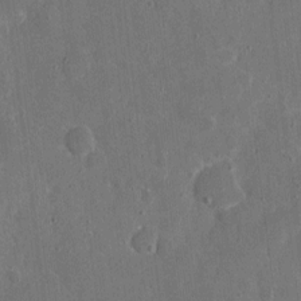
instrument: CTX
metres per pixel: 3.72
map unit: eHh
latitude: 5.1025
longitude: -66.9324
